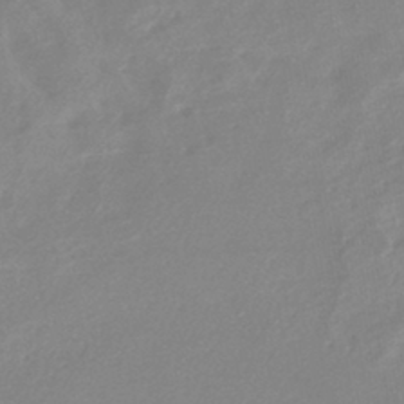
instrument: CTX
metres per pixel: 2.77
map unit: HNhu
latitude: -42.1227
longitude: 91.2187
